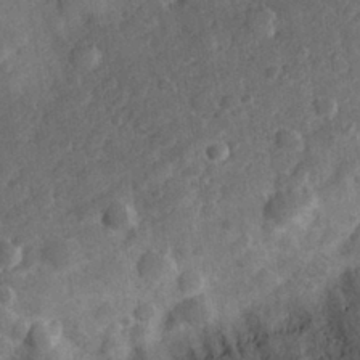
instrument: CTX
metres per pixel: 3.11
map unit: eHh
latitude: 30.8758
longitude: -71.1592
